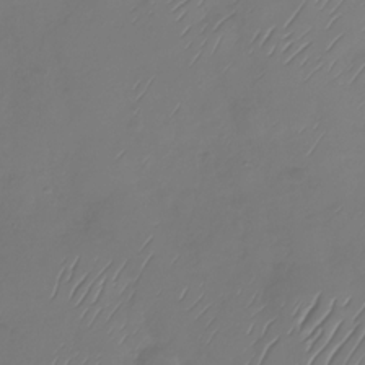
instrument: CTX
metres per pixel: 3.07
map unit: Nhu
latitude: -29.1620
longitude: -59.3671
